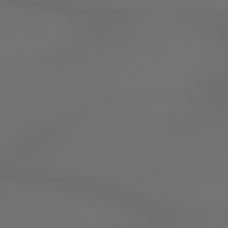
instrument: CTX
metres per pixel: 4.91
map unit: lApd
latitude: 79.2537
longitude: 177.4265
